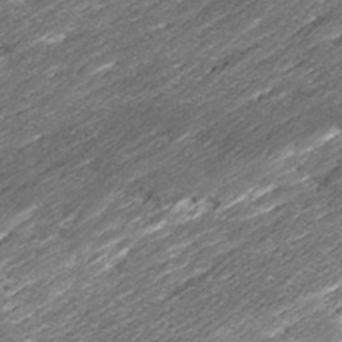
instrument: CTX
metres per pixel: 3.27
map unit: Ave
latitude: 15.9151
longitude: -136.5546
